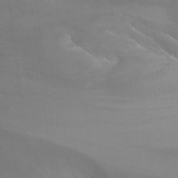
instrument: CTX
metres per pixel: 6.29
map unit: Nhu
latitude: -13.5021
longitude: -64.1389
